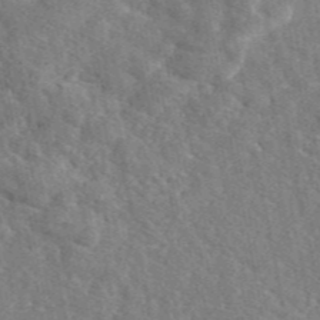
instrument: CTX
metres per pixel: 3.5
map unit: eAb
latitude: 46.1956
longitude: 113.0487
